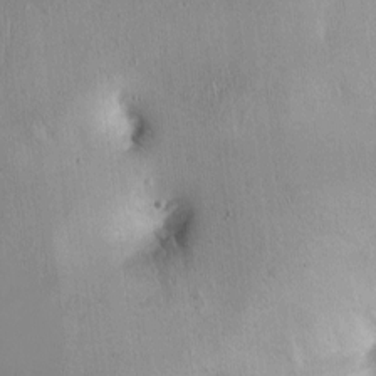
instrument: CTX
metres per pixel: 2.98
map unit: Ht
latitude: -0.9353
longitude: -60.9513
